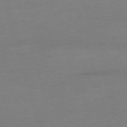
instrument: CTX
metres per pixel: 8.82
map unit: Ap
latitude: -76.0094
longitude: -73.4805
